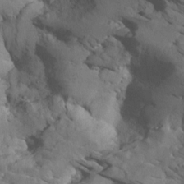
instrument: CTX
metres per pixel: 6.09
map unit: Htu
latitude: 2.7624
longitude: 142.5951
